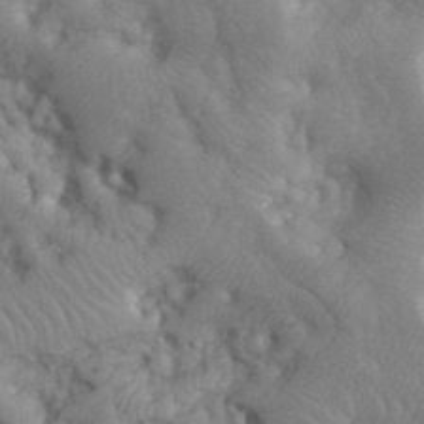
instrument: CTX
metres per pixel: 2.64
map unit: eHh
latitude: 32.2900
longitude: -68.8569
